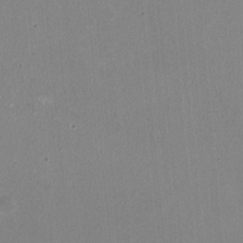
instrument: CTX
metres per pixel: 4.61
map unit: HNhu
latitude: -2.1227
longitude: -1.3481
